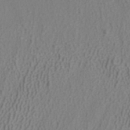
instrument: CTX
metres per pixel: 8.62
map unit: ANa
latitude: 38.4223
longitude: 23.2754
